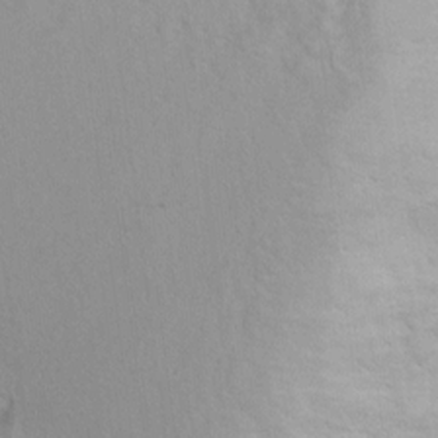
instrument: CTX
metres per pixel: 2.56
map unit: Ht
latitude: 6.9325
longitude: -29.8583
